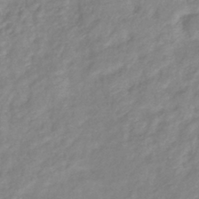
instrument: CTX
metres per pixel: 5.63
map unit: eHb
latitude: -40.0850
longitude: 81.3132
